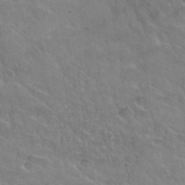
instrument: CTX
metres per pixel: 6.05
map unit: Hto
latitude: 35.5749
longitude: -45.7449
